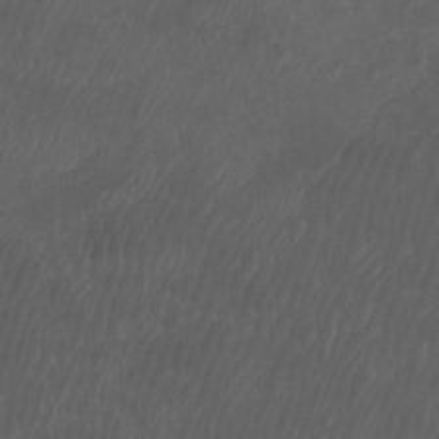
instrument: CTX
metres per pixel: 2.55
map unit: Htu
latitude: -6.6896
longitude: -68.7246
